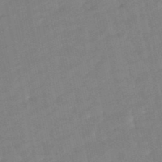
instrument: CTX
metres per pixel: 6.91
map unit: lHb
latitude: -49.0298
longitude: 79.5399
